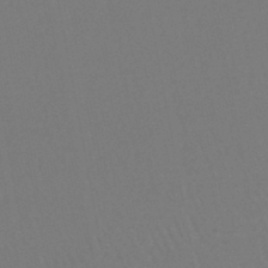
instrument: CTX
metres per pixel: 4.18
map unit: lHb
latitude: -46.2550
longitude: 77.6911
